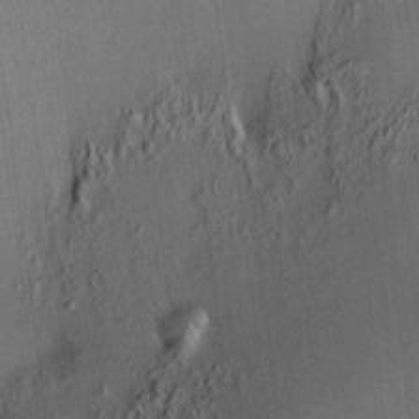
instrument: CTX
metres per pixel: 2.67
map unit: HNhu
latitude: 7.8772
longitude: 12.8597
